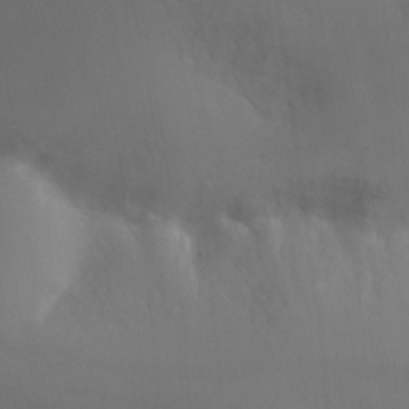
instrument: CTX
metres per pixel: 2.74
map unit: Ht
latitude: -11.3888
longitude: -27.9150
